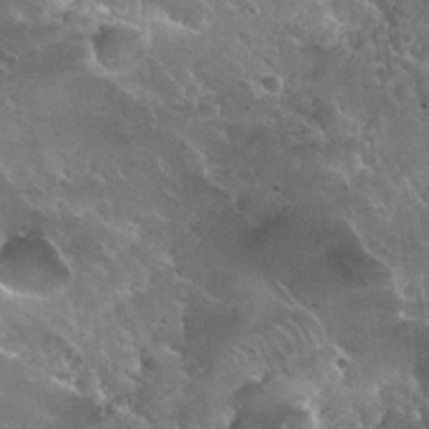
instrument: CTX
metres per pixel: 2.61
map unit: Nhu
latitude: 31.0081
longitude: -54.3656
